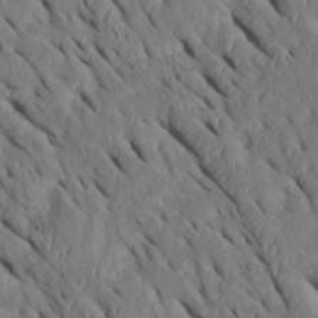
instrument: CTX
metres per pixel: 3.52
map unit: Htu
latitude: 0.6301
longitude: 148.4818
